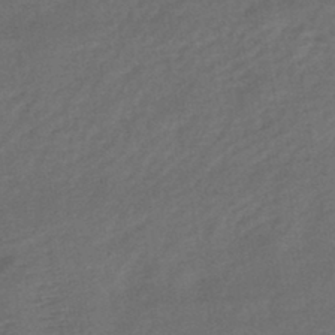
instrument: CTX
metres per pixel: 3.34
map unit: lHb
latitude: -42.9352
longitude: 80.8975
